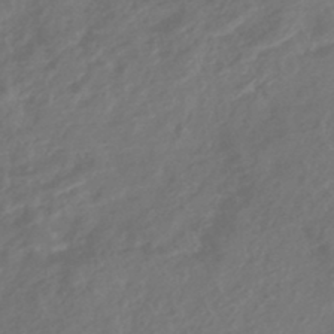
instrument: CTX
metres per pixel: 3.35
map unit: HNhu
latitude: -43.5777
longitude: 91.3132
